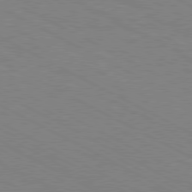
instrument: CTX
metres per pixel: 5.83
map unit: Hpe
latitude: -81.3321
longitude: 17.5399
